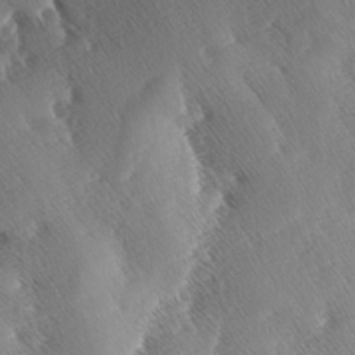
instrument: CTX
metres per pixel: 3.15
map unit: lAa
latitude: -3.7855
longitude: -129.7449
